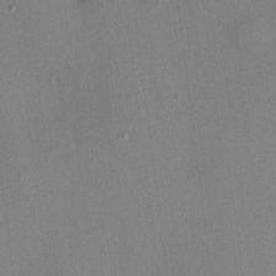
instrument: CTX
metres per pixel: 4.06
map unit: HNhu
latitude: 7.0458
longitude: 1.2754
